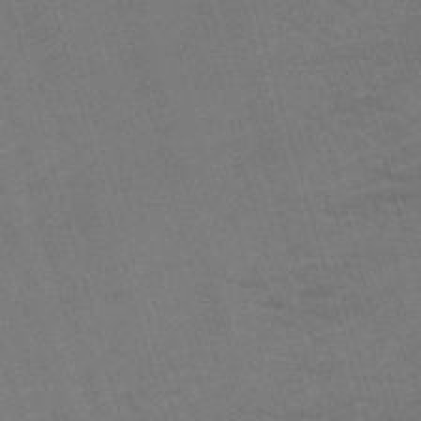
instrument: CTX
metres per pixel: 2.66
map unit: lHb
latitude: -43.9367
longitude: 77.1998
